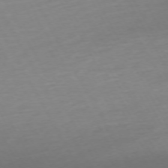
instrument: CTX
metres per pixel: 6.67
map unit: Ap
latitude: -73.4832
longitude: -69.1592
